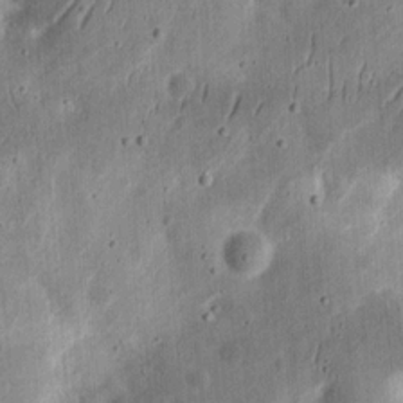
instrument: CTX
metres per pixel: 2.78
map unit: Ht
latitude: 13.5371
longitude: -74.4979
